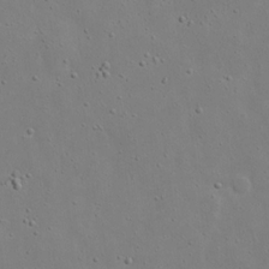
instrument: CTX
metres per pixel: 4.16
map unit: eHh
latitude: 18.2711
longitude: -71.3859
